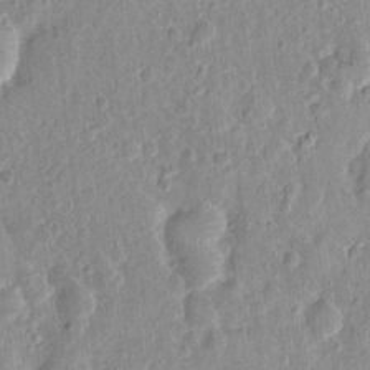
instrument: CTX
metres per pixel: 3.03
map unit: Nhu
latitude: 1.9906
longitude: -14.5357
